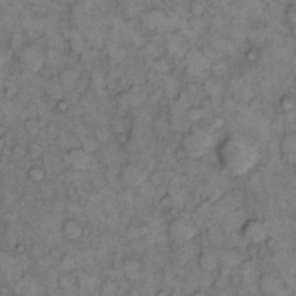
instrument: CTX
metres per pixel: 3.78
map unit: eHh
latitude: 11.8961
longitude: -63.1026
